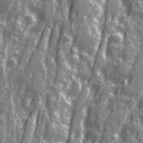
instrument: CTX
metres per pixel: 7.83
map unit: Ave
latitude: 21.3860
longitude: -133.0647
